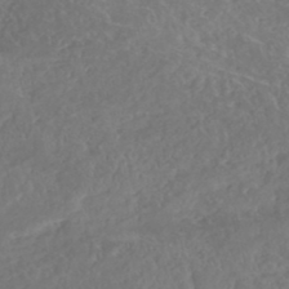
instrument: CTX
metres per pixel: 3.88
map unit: HNhu
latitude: -47.0108
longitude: 29.5966
